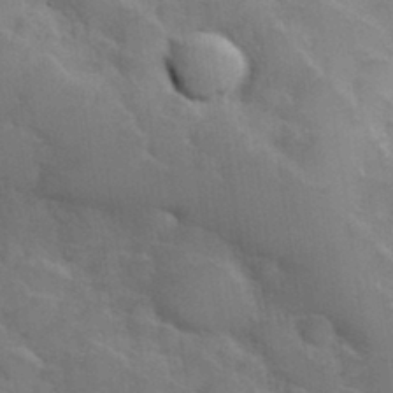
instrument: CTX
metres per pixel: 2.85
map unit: Hve
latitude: 31.1781
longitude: 151.3321
